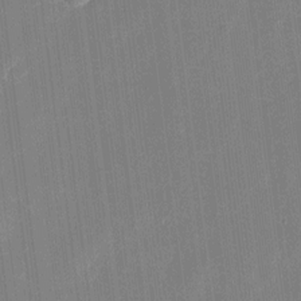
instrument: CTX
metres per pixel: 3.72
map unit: eHh
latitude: 10.5357
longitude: -70.0444
